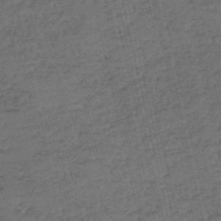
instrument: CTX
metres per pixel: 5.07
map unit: eHh
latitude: -54.9353
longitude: -89.7639
